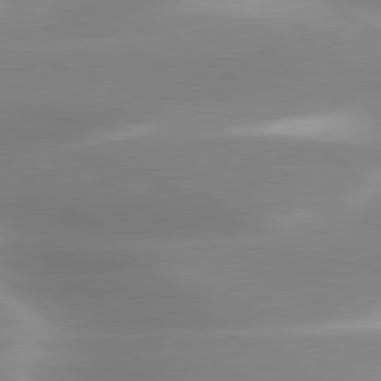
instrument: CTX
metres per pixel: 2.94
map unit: lApd
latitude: 79.8017
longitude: -117.3671
